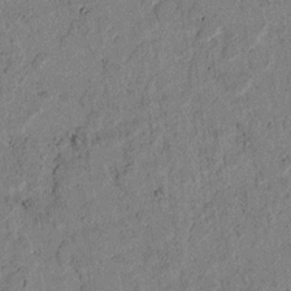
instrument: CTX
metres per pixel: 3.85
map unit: lAvf
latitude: 4.5357
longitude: 168.2550
